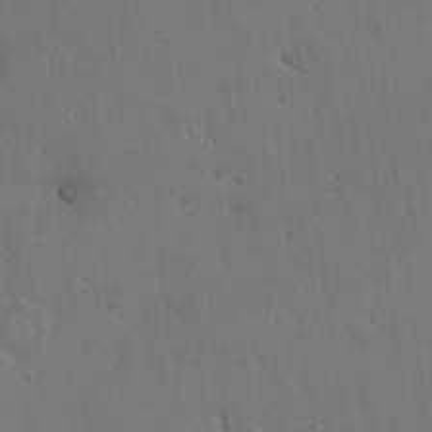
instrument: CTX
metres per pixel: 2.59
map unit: Hto
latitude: 17.9528
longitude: -59.8583
